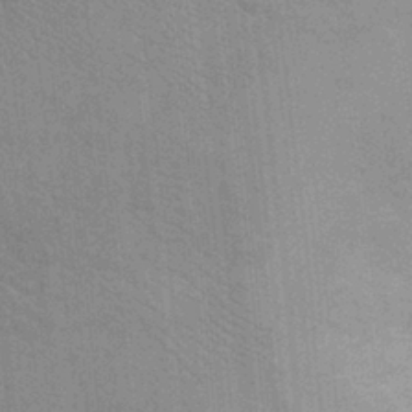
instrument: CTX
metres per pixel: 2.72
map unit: Ht
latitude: -2.6896
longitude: -15.4616
